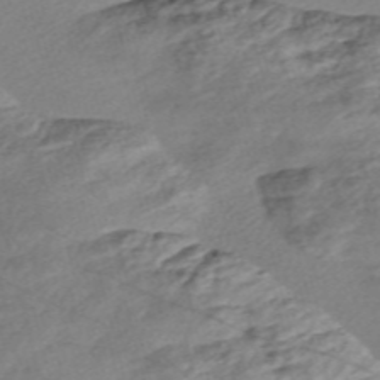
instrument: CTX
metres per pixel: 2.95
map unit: Nve
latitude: -57.8989
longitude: 53.8233
